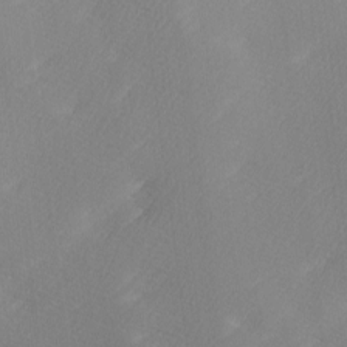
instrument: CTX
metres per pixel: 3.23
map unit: Ave
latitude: 0.0444
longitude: -114.4034
